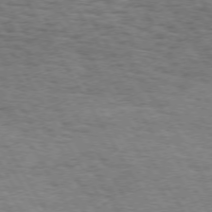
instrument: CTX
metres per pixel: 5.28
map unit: Hpe
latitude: 73.0081
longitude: -129.8772
